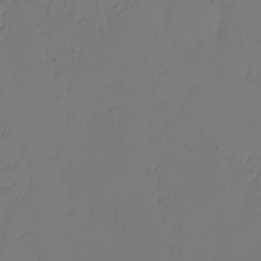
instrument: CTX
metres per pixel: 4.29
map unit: eHh
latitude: -2.4817
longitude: -74.4412
